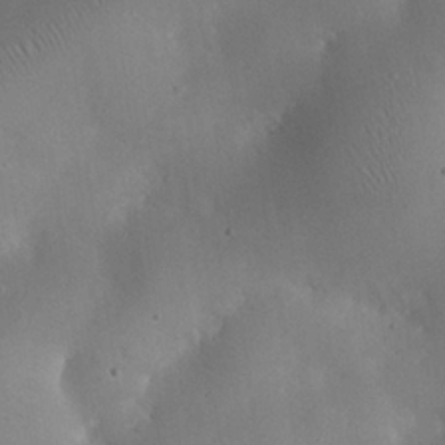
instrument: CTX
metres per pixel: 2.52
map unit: eHh
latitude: 25.8772
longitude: -67.8583
